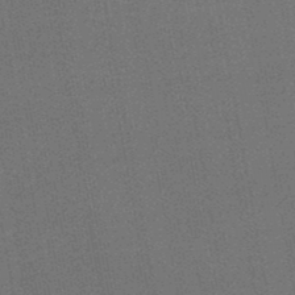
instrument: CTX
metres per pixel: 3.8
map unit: HNb
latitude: -46.9164
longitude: -39.4993
